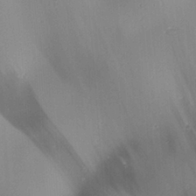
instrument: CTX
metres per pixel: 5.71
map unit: lAa
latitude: 1.3670
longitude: -115.9150
